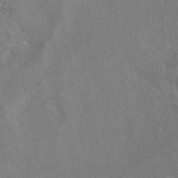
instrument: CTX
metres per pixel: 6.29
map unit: eAb
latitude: 43.0270
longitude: 104.1605
